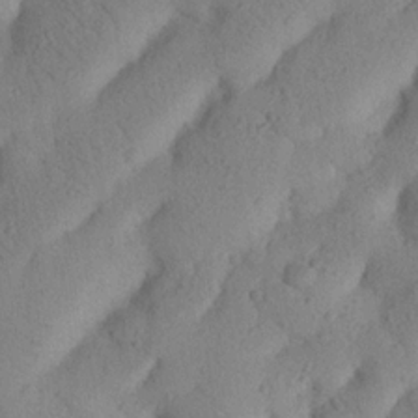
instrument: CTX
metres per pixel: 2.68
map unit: Nhu
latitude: 21.1026
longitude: -74.4790
